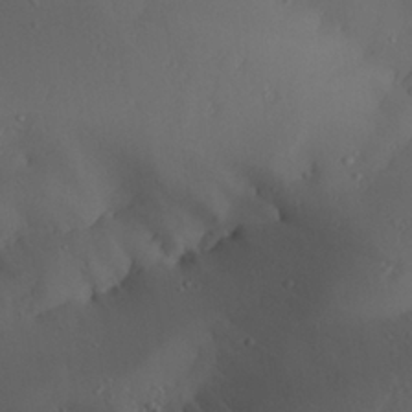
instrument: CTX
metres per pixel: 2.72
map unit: Aa
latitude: 25.8583
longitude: -128.4979
